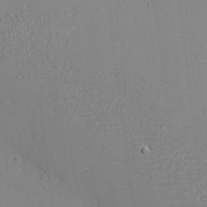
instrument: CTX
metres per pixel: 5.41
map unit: eHh
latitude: -3.6532
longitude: -80.5924
